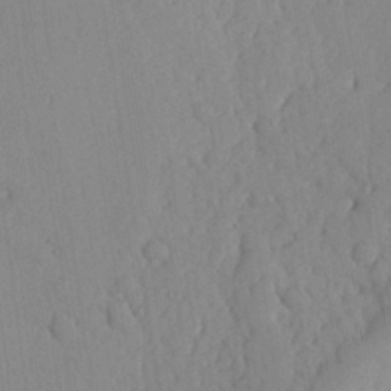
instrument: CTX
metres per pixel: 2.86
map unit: lHvf
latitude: 18.7435
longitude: -112.4790
